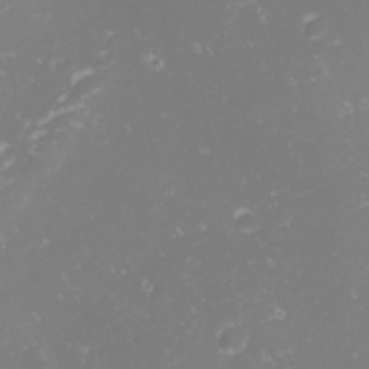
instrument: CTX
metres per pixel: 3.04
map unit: Nhu
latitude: -1.2754
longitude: -80.9325
